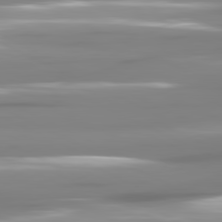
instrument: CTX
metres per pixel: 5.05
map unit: lApd
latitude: 81.4426
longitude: -140.4601
